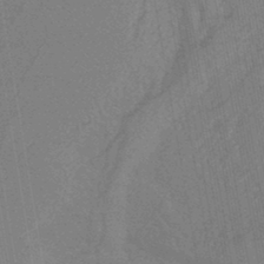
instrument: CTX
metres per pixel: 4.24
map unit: lHb
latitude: -43.8044
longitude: 78.4440
